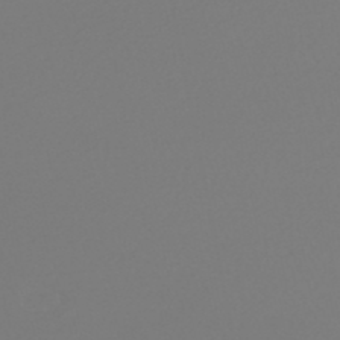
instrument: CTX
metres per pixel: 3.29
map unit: HNhu
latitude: -48.4440
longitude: 101.0864
